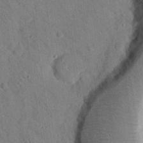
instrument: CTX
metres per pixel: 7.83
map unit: Nhu
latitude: 24.7435
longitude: -73.4805
